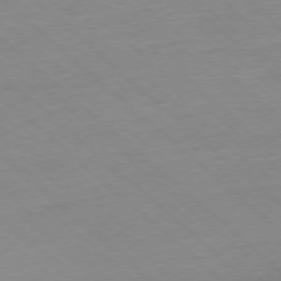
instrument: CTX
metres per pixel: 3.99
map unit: Ap
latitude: -77.7856
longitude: -89.9339
